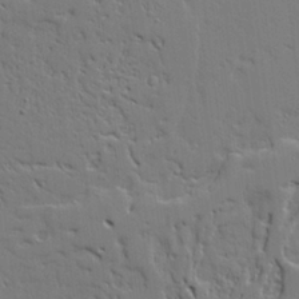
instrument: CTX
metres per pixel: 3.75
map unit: Aa
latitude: 19.6694
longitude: -126.4034
